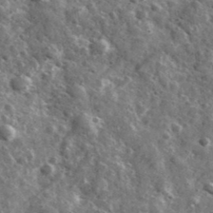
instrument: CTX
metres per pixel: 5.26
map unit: Ave
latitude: 38.1011
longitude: -107.8394
